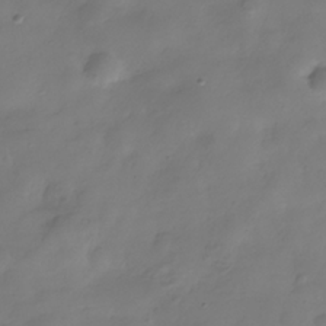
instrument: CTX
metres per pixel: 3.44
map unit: Hve
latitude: -31.7099
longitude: 94.6140
